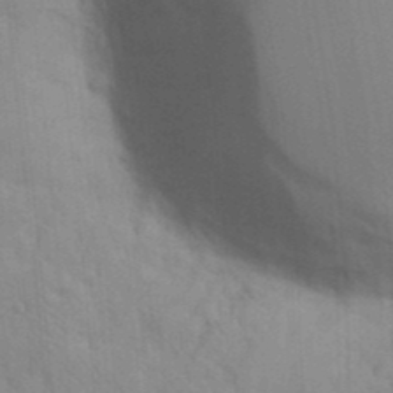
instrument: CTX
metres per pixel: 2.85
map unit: eHh
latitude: 18.7813
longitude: -64.1956
